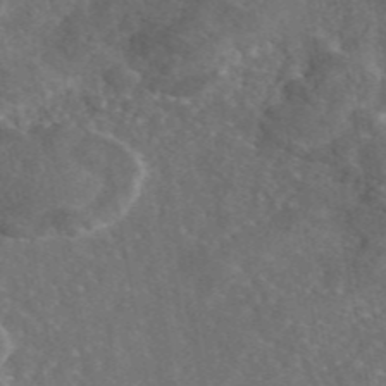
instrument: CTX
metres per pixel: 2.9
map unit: eAb
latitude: 46.4034
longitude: 112.1039
